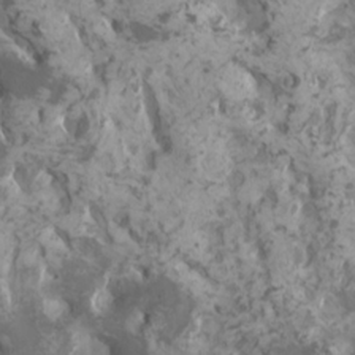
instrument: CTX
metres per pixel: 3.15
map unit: HNhu
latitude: 1.7827
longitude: 7.1998
